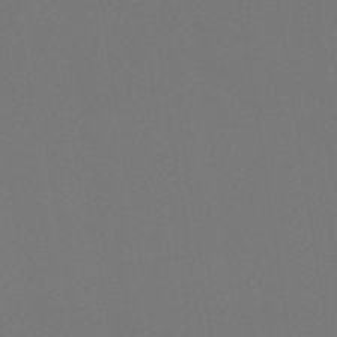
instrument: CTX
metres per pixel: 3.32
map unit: eHb
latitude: -49.6911
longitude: 67.4643
